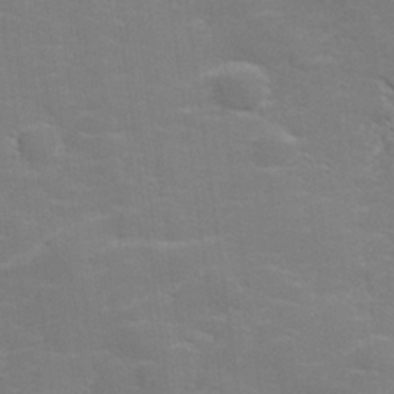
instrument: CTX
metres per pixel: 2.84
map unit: lHvf
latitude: 24.9702
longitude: 142.1605
